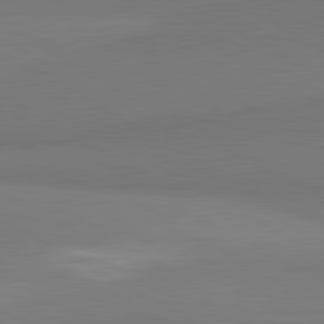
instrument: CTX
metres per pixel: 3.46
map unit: lApd
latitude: 81.2348
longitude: 159.6154
